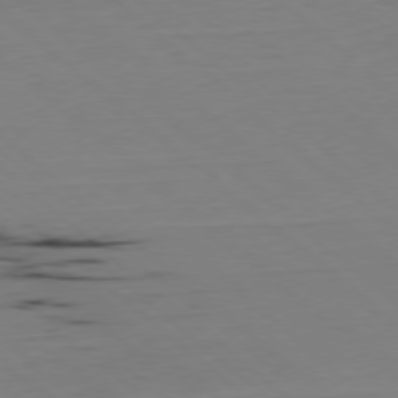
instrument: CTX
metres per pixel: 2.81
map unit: Hpe
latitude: -79.5588
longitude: 9.5588
